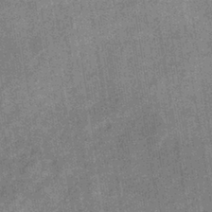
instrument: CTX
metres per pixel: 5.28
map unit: eHb
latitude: -38.2551
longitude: 81.0298
